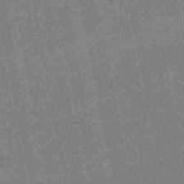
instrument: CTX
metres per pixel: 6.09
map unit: lHb
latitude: -48.6897
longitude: 73.7477
